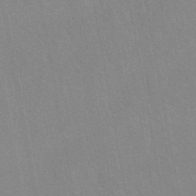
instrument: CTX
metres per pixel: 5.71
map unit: lHb
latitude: -48.2551
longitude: 73.3887
